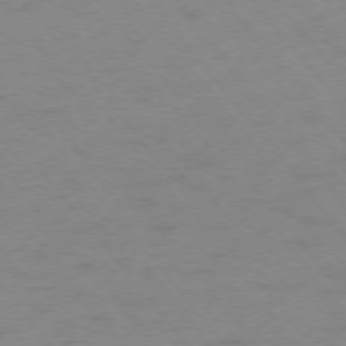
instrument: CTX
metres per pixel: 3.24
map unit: Ap
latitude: -75.3510
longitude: -70.6490
